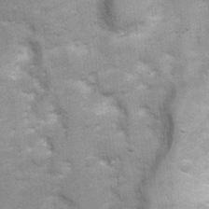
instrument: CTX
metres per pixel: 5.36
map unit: Ht
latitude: 4.5357
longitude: -22.0255
